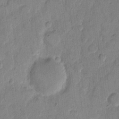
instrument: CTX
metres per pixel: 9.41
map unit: eHh
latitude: 11.2348
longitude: -65.6694
